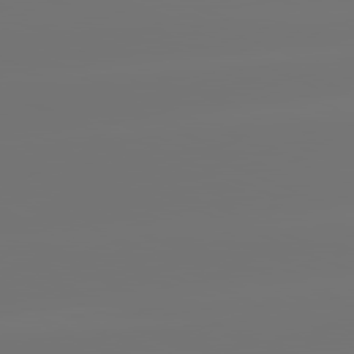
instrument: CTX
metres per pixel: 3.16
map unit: lApd
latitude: 81.6316
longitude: -153.5182
